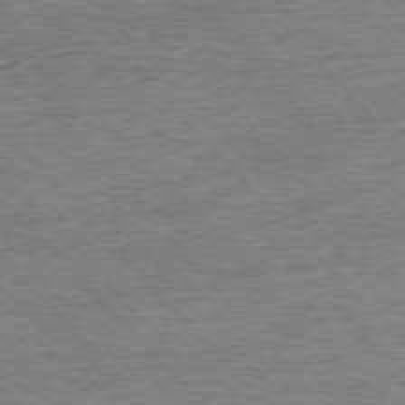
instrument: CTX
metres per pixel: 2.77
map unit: Ap
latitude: -76.7085
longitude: -97.3859
